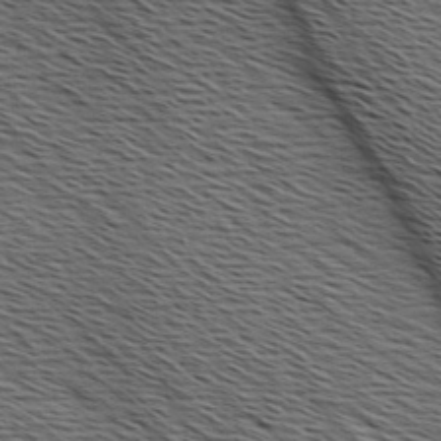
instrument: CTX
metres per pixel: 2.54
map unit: Hve
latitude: 2.1578
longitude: -123.1214
